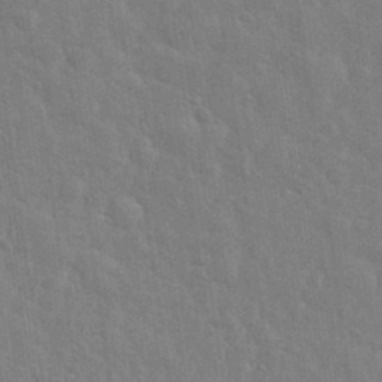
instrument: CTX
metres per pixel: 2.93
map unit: eHh
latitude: 35.0836
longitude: -61.0080
